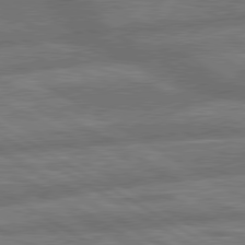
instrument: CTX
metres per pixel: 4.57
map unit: lApd
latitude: 79.9717
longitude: -166.0444
